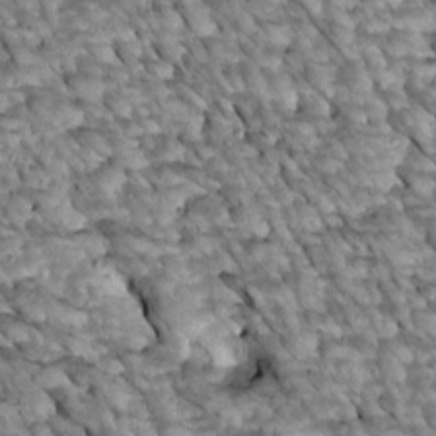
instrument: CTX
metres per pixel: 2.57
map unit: Htu
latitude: 1.7638
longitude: 143.6721
